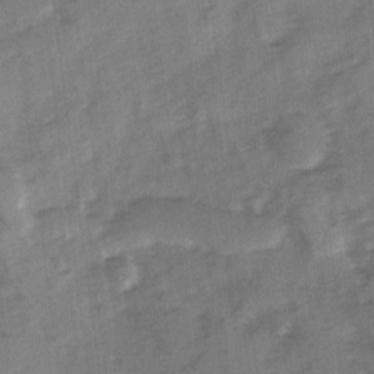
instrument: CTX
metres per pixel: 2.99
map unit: Ave
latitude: 1.2915
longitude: -110.3467
